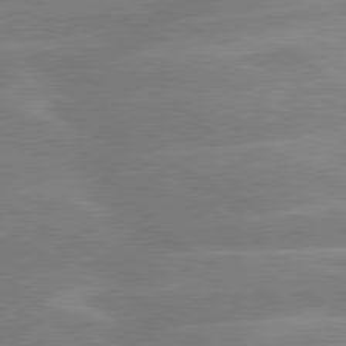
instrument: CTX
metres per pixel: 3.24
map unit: lApd
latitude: 80.3845
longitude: -123.9717
